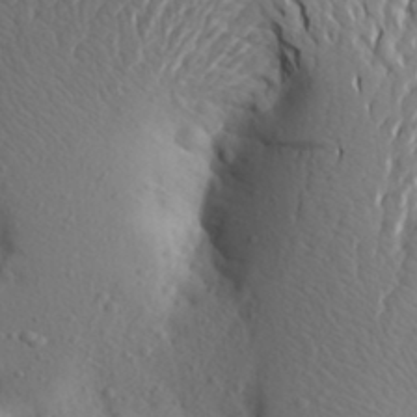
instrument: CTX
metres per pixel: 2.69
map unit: Aa
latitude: 26.2334
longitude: -149.2915
